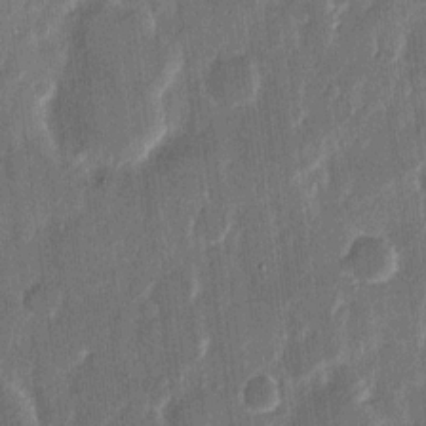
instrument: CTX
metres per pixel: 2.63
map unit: eHh
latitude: 11.8772
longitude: -70.7624
